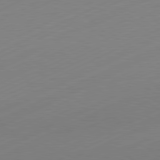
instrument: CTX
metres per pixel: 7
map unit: Hpe
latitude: -81.8989
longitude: 12.5007
